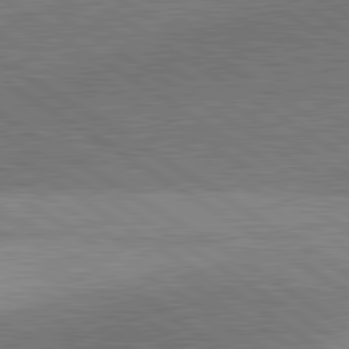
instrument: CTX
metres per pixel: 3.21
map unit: lApd
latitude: 81.5560
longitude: 140.5763
